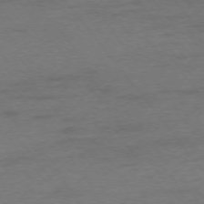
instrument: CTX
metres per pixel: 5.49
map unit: Ap
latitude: -75.6722
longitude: -73.1215
